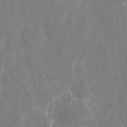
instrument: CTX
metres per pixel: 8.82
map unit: eHh
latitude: 10.4223
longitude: -71.3104
